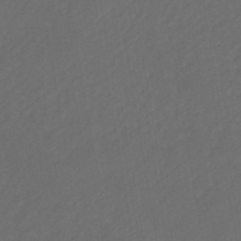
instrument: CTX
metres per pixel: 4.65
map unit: eHb
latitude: -47.5399
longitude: 85.3509
